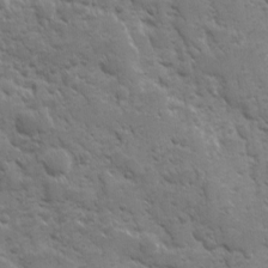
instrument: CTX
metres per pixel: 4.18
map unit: Ave
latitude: 10.4223
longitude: -103.6505
